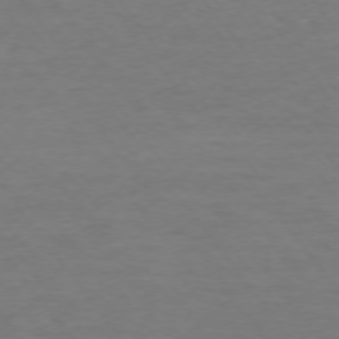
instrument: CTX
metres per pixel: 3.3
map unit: Ap
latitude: -75.4644
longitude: -84.7435
